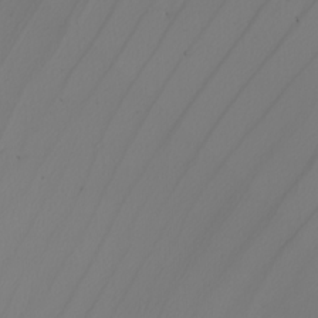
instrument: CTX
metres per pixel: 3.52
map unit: Nhu
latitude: -6.1794
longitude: -93.9906
